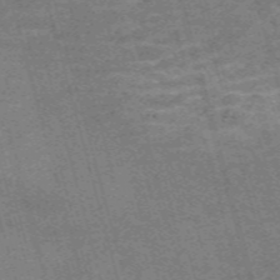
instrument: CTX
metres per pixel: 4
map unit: Nve
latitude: -59.0675
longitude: 63.8044
